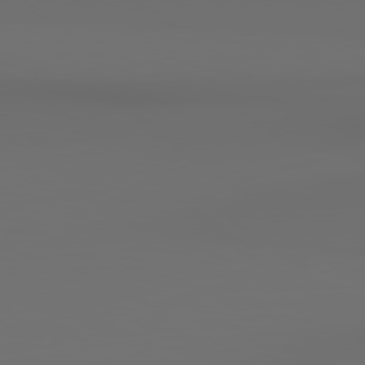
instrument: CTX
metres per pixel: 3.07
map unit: lApd
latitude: 79.0270
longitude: -138.4034
